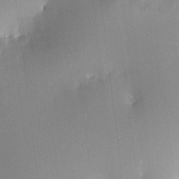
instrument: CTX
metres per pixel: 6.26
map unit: HNhu
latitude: 7.6883
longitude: 9.9367
